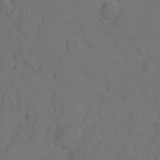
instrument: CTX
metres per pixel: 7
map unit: Hto
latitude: 3.2915
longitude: -32.5735
